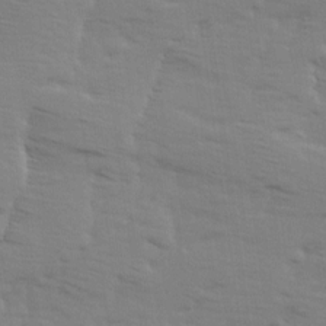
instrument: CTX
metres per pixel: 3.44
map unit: Ave
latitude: 14.0255
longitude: -103.1592
